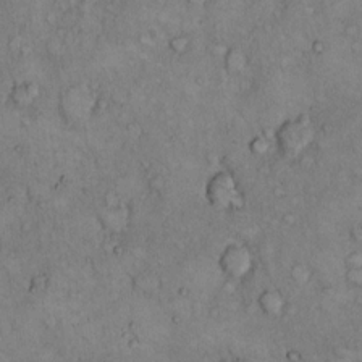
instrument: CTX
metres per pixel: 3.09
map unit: Hto
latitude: 10.3278
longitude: -60.0822
